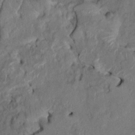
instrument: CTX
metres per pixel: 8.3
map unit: HNhu
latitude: 7.5938
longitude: -3.6505
